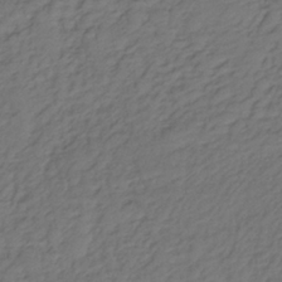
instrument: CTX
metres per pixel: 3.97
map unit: lHb
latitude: -35.8800
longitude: 69.7855
